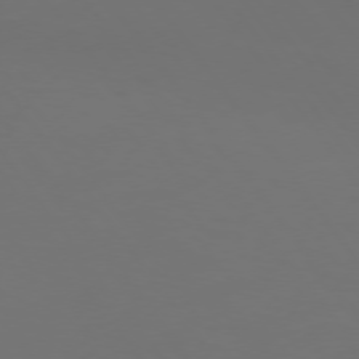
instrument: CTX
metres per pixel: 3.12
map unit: Hpe
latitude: 74.3656
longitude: -125.3859
